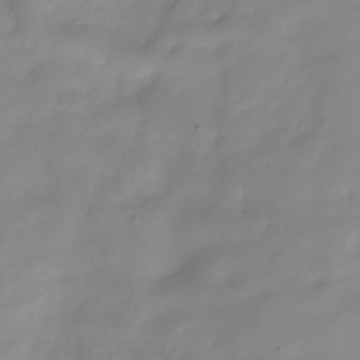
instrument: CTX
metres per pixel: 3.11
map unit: Hve
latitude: -32.2929
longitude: 90.2362
